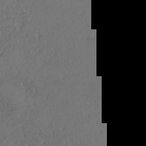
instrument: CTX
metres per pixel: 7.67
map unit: HNhu
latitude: -36.7463
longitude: 33.2376
